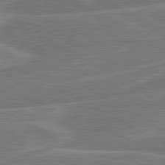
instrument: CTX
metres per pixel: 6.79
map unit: lApd
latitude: 81.0836
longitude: 124.2361
